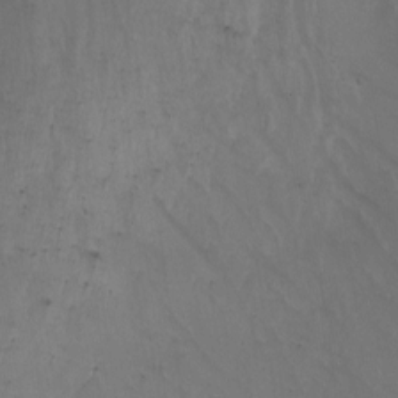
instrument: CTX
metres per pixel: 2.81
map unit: Nhu
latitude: -6.4062
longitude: -67.9717
